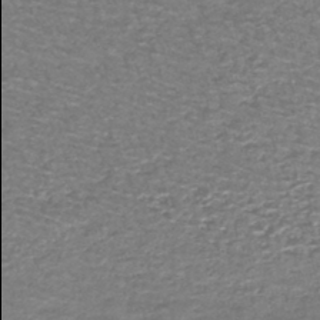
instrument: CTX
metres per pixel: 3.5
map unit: lHb
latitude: -43.7288
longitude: 54.0094
